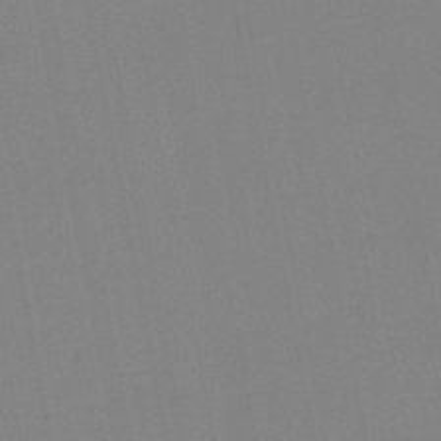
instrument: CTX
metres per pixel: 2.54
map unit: HNb
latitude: -45.1809
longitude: 55.7289
